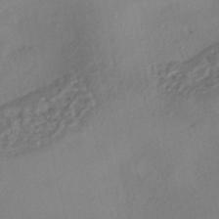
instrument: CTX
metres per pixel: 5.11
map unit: eHh
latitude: -42.2361
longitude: 122.5196
